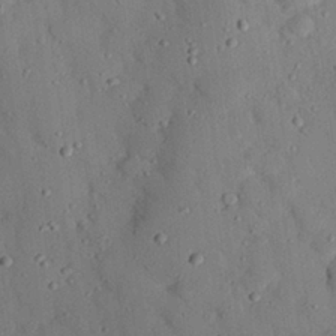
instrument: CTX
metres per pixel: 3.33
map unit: eHh
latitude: 27.1970
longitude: -79.6127
